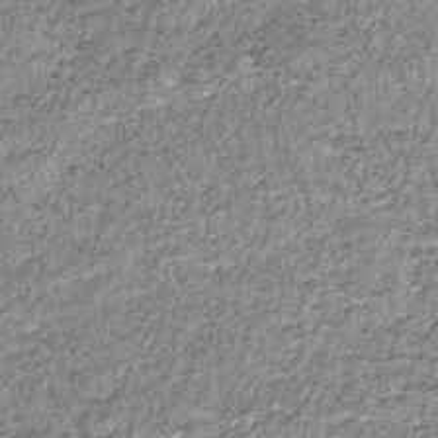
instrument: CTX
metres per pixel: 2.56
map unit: lHb
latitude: -37.3887
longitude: 66.0472
